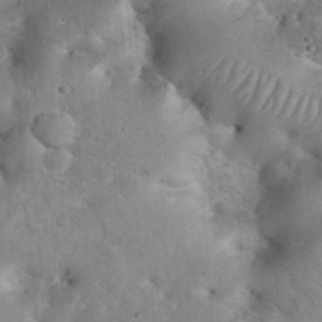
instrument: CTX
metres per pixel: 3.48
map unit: eHh
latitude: 35.6316
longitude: -64.9514
